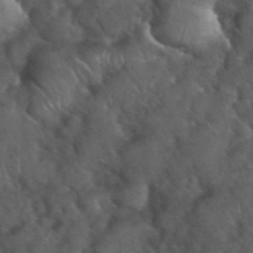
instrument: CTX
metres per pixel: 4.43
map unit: eHh
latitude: 39.6316
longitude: -56.6868
